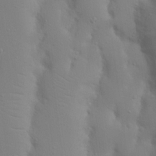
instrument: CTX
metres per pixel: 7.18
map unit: Nhu
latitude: 20.3279
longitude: -73.8017
